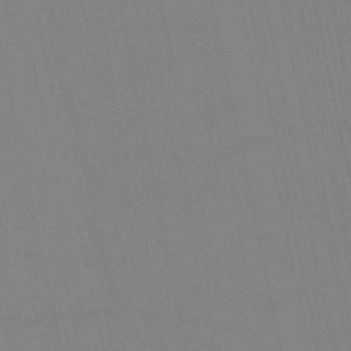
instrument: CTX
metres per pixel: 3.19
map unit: HNb
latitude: -52.7274
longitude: -47.4238
